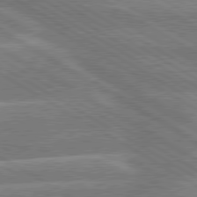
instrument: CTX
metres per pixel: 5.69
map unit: lApd
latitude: 79.9339
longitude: -133.7450
